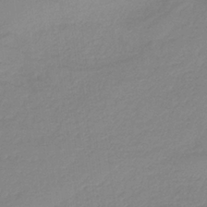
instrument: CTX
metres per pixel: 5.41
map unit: HNb
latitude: -36.3495
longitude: 55.0864
